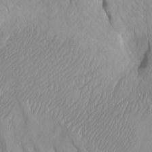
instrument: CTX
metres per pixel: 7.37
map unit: Htu
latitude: -6.6707
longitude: -69.6505
